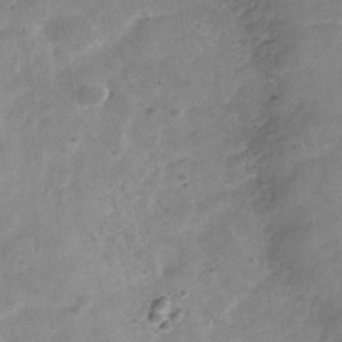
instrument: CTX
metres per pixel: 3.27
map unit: Hve
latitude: -31.9556
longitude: 93.1620
